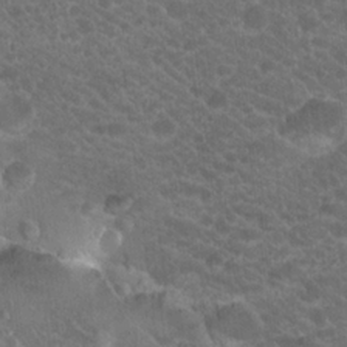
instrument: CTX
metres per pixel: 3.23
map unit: Hto
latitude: 19.7071
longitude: -35.2726
